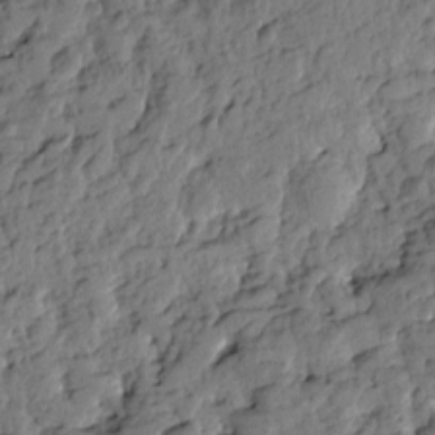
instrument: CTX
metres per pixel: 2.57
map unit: Htu
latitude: -1.4644
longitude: -179.8206
